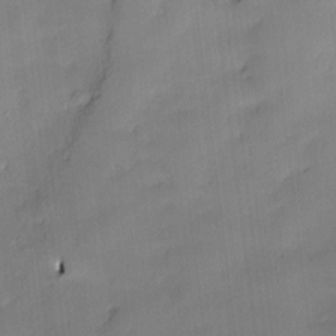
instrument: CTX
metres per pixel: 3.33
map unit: Hve
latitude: -10.1228
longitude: 176.3495
